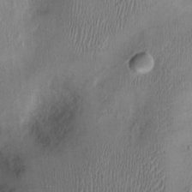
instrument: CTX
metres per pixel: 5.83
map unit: Ht
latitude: -1.6155
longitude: -15.4049
